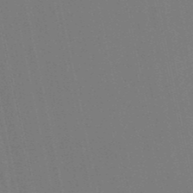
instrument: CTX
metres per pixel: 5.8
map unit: eHb
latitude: -50.8030
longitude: 71.8800
